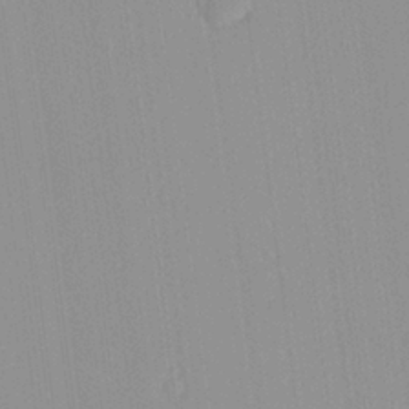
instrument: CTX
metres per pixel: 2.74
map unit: Aa
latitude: 24.1955
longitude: -136.1200
